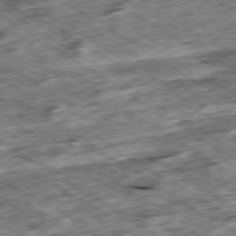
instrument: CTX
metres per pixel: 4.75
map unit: Ap
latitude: -79.6721
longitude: -84.6869
